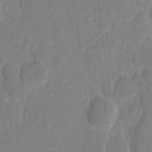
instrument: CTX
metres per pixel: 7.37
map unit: eHh
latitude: 5.5371
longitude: -66.5356
